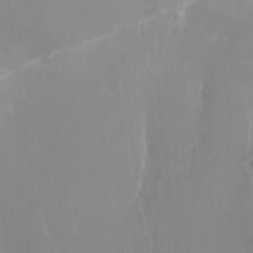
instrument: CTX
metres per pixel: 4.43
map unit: Ht
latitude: -15.1431
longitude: -50.0255
